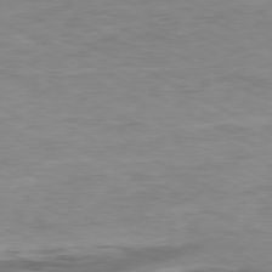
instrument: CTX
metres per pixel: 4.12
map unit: Ap
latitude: -80.4251
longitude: -75.8205
